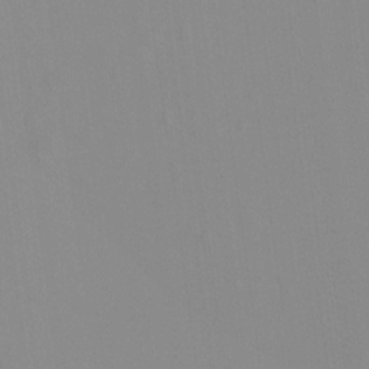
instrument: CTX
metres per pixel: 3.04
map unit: Hto
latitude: -8.2928
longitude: -41.6882
